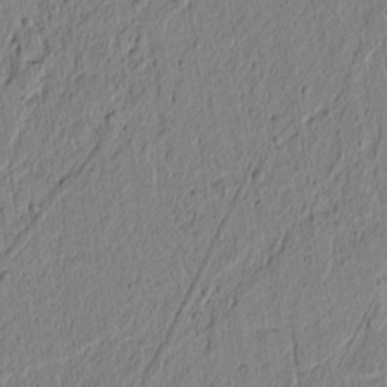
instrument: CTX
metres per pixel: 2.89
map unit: lAvf
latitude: 5.8394
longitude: 166.1984
